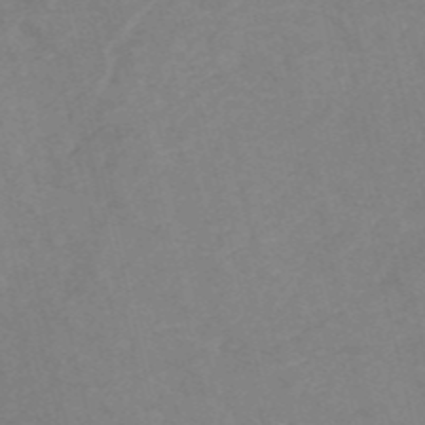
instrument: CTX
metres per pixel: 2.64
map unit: HNb
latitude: -54.3117
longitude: -47.7450
